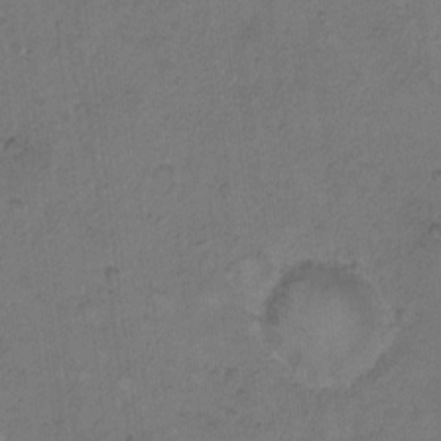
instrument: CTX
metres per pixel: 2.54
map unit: Hto
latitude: 8.0255
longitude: -60.5545
